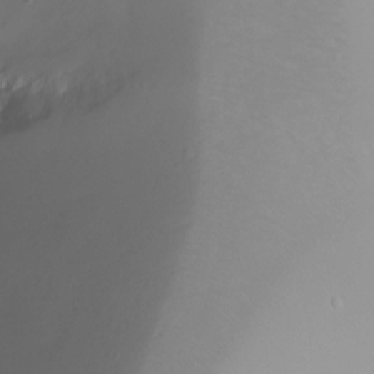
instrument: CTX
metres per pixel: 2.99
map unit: Ht
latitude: -6.6140
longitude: -30.1956
